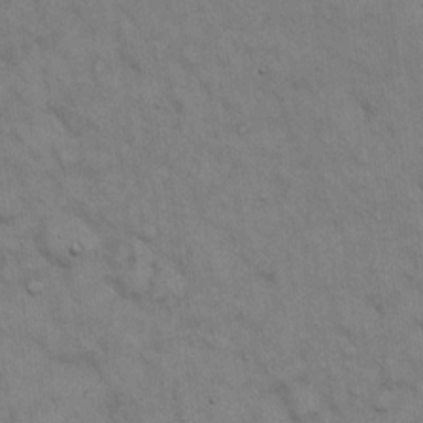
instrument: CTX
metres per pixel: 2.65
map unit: Hto
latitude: 13.8961
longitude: -60.5545
